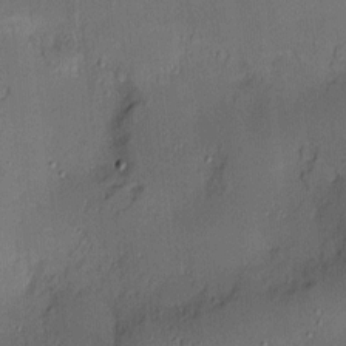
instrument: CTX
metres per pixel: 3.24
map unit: Nve
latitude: -8.6140
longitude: 175.1053
